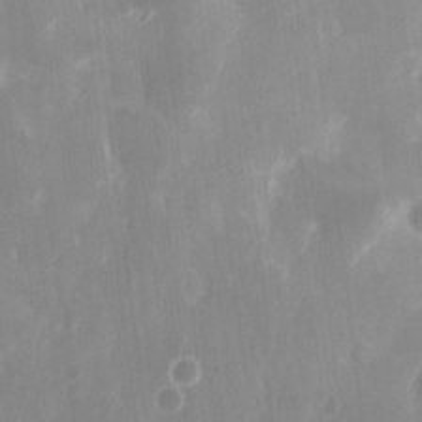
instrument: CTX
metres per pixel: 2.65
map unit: eHh
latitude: 13.1970
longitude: -71.8961
